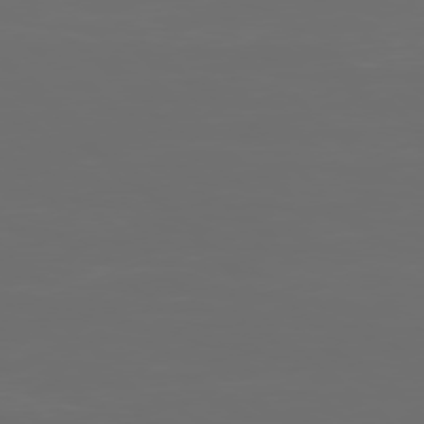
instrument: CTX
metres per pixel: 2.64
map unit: Ap
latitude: -78.7652
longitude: -69.5182
